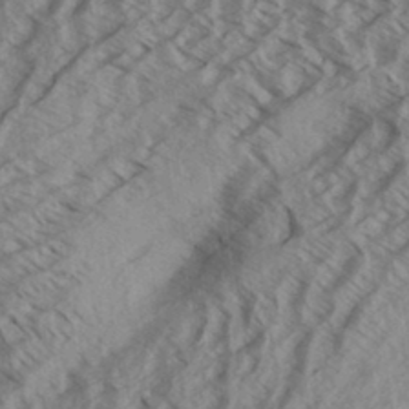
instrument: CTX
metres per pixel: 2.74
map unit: Aa
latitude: 33.5182
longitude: -139.7827
